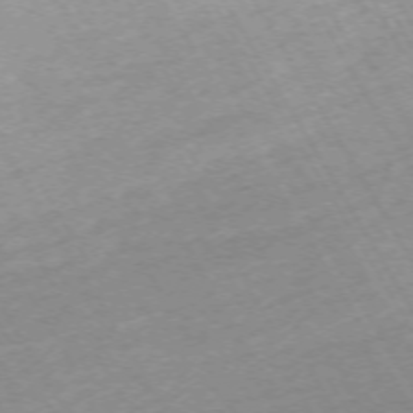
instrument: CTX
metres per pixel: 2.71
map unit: Hpe
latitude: -72.2739
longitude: 9.6155
